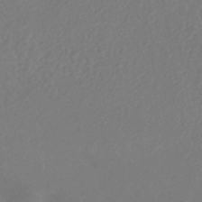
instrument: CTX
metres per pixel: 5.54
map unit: lHb
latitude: -39.7100
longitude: 74.6141
